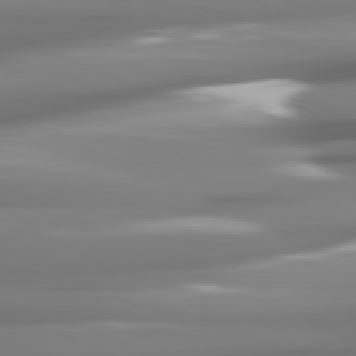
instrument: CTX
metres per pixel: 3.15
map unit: lApd
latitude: 81.5371
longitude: -142.2901
